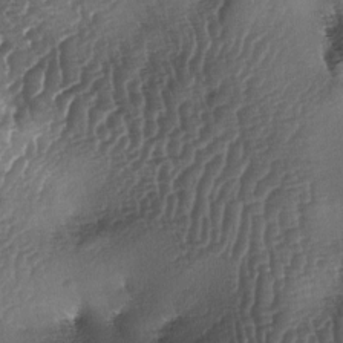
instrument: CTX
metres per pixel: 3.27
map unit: lAa
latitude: -5.3320
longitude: -127.4993
